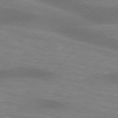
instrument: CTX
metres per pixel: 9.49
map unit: lApd
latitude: 76.4601
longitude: -59.8961
